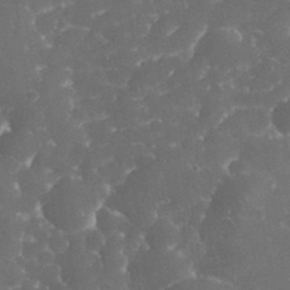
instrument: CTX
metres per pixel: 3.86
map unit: eHh
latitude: 33.6127
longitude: -63.6694
